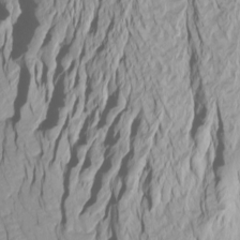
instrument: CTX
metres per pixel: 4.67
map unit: Htu
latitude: -7.0864
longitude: -67.2725
